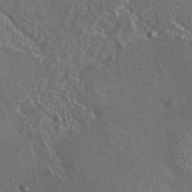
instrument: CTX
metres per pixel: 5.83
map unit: ANa
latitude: 36.5546
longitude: 14.8030
